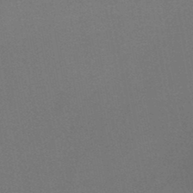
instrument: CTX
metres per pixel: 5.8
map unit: HNb
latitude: -46.3873
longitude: -40.1010
